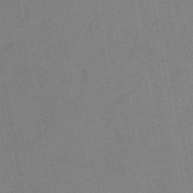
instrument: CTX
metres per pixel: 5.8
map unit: lHb
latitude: -44.9731
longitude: 67.7100
